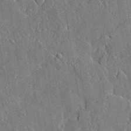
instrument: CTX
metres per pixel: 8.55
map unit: lHvf
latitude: 33.1970
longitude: -91.7261
